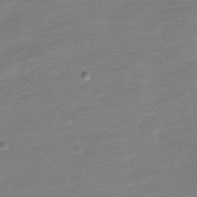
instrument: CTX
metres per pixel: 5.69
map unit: Nve
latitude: -21.1242
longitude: 103.9745
